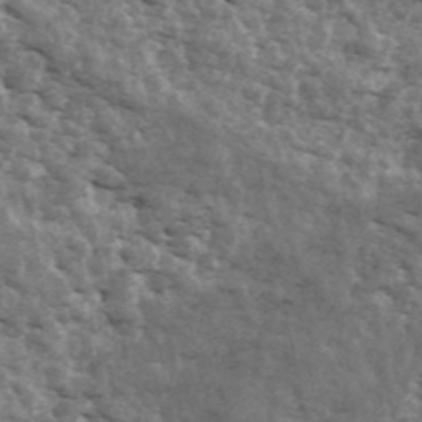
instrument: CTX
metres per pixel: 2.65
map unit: ANa
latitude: 43.6694
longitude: 46.9730
